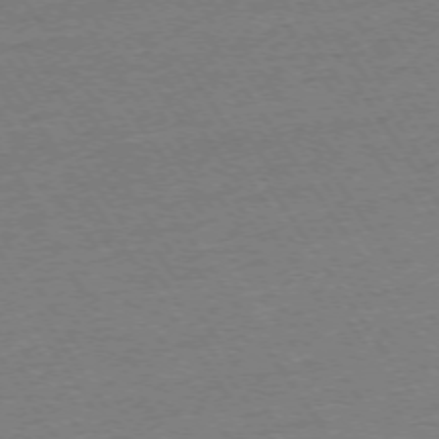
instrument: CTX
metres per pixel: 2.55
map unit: Ap
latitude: -74.0283
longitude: -83.3859
